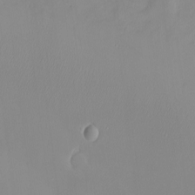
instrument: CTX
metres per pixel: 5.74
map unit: eHh
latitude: -5.3131
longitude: -86.9136
